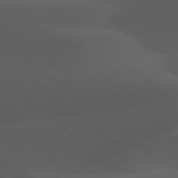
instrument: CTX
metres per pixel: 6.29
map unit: lApd
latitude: 78.1389
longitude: -55.3859
